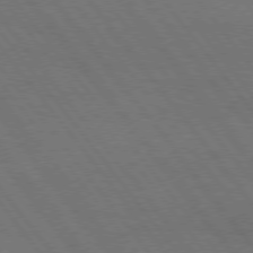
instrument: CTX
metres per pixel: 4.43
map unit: Hpe
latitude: 75.2159
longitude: -137.8206
